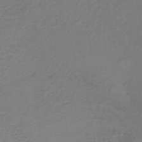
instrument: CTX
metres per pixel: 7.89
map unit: lHb
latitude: -34.6896
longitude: 61.2565
